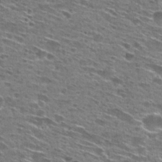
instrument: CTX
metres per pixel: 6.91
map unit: Hto
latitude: 28.7057
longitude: -46.0444
